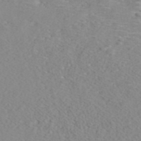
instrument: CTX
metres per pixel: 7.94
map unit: ANa
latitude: 37.7450
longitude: 23.7100
